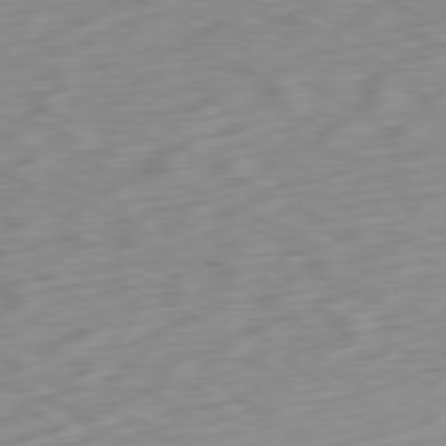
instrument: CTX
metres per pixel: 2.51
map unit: Ap
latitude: -80.5007
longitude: -70.1767
